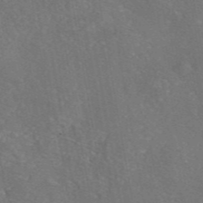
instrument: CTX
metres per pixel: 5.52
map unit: eAb
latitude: 46.5546
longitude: 106.9164
